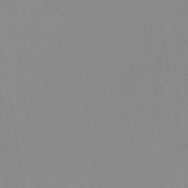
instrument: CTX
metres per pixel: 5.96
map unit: lHb
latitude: -44.6141
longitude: 77.2376
